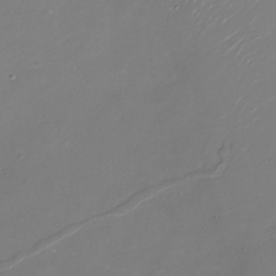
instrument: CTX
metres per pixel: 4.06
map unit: Nhu
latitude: -29.0109
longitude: -75.8394
